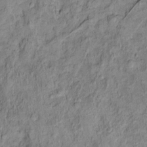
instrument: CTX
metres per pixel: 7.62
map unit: Htu
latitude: -9.7855
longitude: 177.4265
